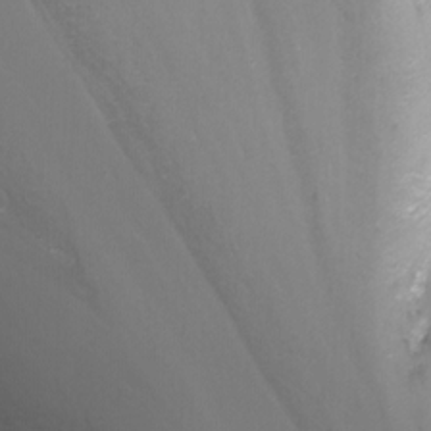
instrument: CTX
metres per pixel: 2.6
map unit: Nhu
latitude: -4.5762
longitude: -75.5371
